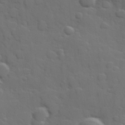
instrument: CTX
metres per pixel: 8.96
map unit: Hve
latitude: 25.1025
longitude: 148.2362
